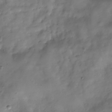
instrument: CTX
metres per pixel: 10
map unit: Hve
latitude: -30.4818
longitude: 94.5573
